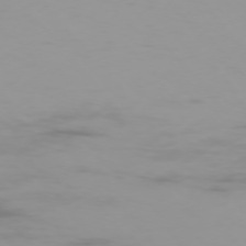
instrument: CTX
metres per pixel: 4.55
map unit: Ap
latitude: -76.9353
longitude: -74.4223
